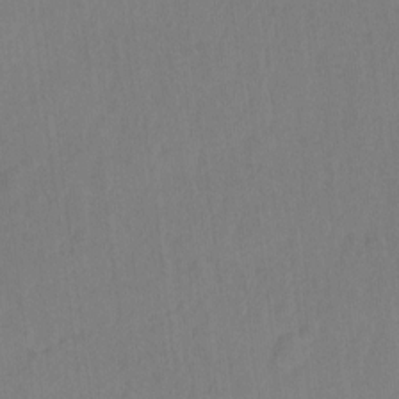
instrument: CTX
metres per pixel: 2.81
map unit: Hto
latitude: -12.0661
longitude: -38.9325
